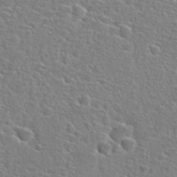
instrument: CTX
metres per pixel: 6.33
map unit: Hto
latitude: 25.4615
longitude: -47.8962
